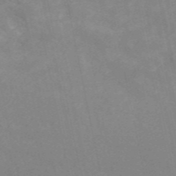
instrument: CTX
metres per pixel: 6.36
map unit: ANa
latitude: 46.6113
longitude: 25.9745
